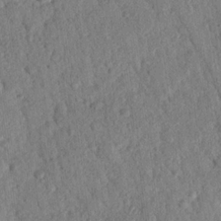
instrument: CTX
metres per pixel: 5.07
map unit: Nhu
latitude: 20.9892
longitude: -78.5357
